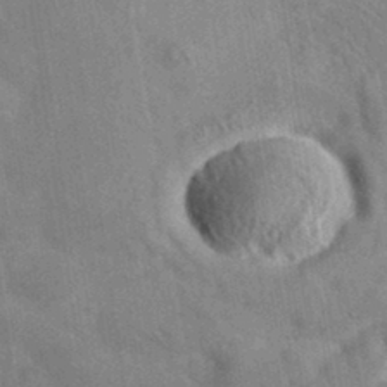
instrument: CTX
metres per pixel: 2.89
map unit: eAb
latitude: 34.9891
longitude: 110.0850
